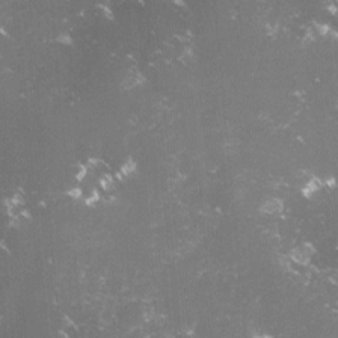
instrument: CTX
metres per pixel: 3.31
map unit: lHvf
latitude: -15.4644
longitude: -101.4993
